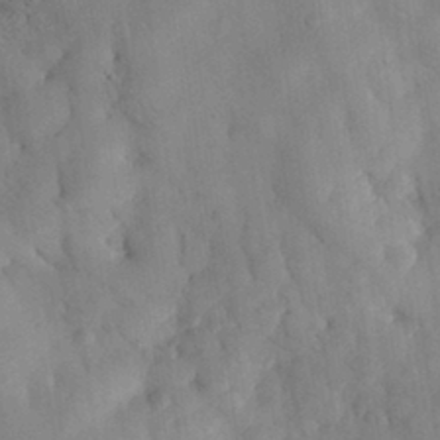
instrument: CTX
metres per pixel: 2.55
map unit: eHh
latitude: 30.6302
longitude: -72.6869
